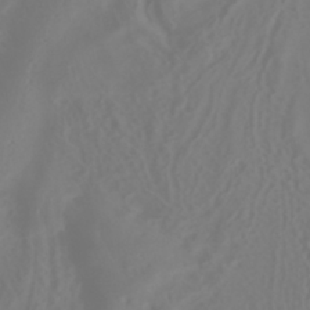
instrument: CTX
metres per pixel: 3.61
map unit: HNhu
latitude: -40.4818
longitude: 99.7666
